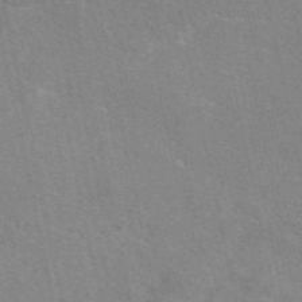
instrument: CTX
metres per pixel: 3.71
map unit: eAb
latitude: 47.9339
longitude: 115.5210
